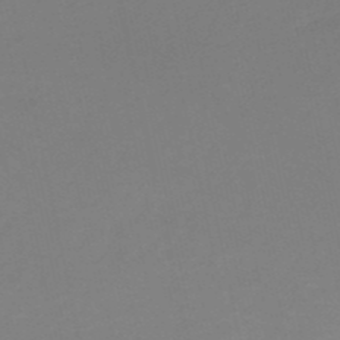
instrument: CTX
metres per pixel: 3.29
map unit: HNb
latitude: -52.3873
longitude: -52.0444
